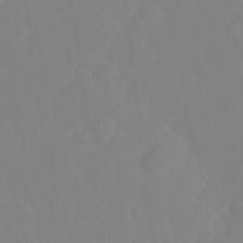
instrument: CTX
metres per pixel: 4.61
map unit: Ht
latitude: -14.1417
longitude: -56.6490
